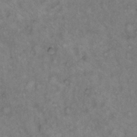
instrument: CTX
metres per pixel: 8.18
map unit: Hto
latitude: 12.0255
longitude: -60.8569
